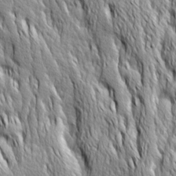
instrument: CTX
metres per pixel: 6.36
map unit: Ave
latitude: 14.2901
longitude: -133.4426
